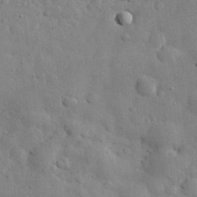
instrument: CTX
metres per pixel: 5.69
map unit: eHh
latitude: 30.9703
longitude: -71.6127
